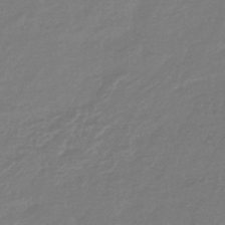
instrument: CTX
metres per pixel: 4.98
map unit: lHb
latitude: -42.8785
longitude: 75.2754
